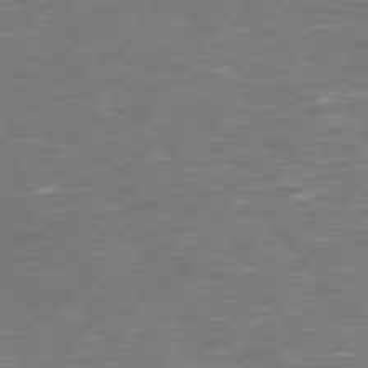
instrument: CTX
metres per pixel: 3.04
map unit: Hpe
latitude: 73.7639
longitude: -124.9324
